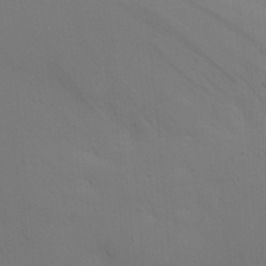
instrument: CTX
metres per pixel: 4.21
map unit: Nhu
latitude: 22.8380
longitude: -73.6316
